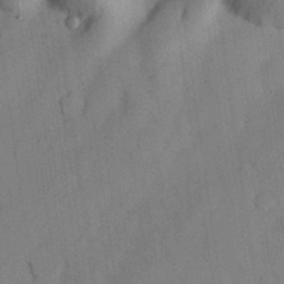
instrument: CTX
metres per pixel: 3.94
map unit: Nhu
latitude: 26.8002
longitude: -71.7449
